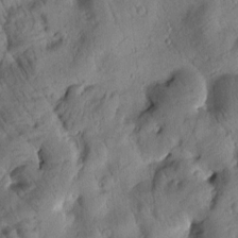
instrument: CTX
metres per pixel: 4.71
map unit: Htu
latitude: 2.9891
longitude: 178.3306
